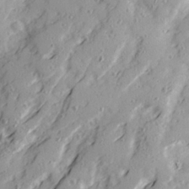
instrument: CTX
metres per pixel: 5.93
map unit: Ave
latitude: 21.8017
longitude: -131.5749
